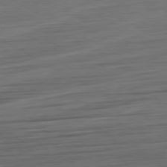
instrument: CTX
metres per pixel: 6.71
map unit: Ap
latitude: -79.7477
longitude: -56.9891
